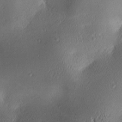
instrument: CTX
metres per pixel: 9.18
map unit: lAa
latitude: 2.7057
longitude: -117.1592
